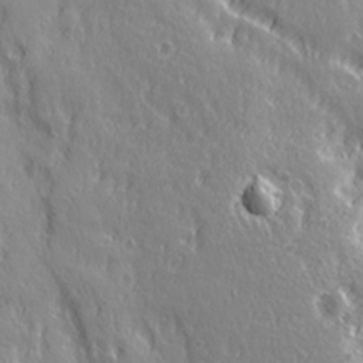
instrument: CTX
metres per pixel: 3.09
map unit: Ave
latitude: 21.4427
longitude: -135.1781
